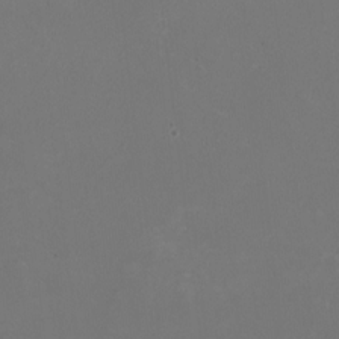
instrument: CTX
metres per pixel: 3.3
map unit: HNhu
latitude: 0.9513
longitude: -1.9906
